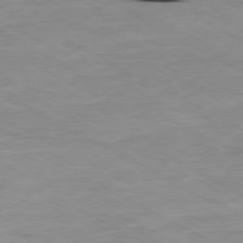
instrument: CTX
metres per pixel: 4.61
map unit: Ap
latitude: -80.2740
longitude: -76.4412
